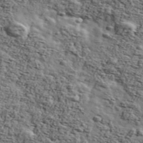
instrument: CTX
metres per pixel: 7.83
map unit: Ave
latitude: 43.0836
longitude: -110.0255
